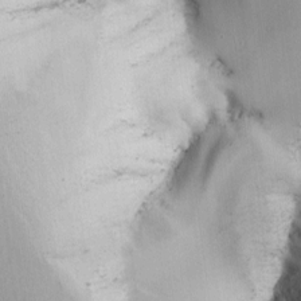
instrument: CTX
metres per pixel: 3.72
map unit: Ave
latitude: 2.5168
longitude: -111.1214
